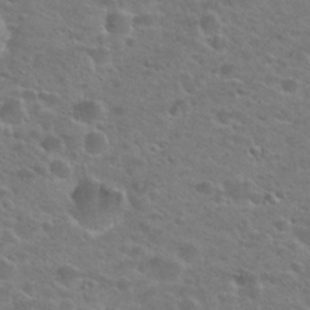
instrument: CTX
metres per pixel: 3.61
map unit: Hto
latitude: 25.5182
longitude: -49.9717
